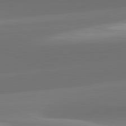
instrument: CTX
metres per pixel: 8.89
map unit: lApd
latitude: 82.1388
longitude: -162.0444
